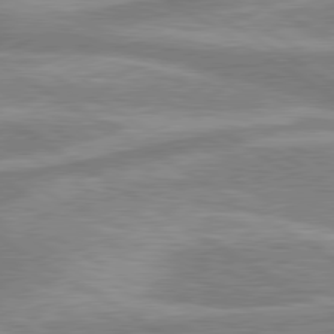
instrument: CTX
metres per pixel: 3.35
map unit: lApd
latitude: 80.1011
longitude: -177.7071
